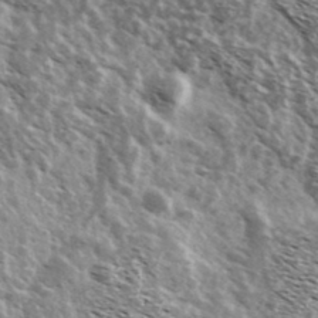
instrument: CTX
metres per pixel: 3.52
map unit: Ave
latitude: 38.0255
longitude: -108.5734
